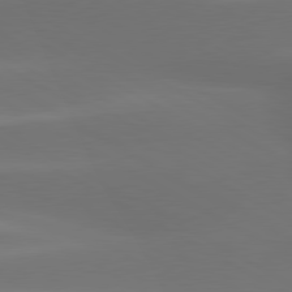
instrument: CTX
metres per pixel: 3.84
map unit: lApd
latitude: 80.0633
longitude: -145.1970
